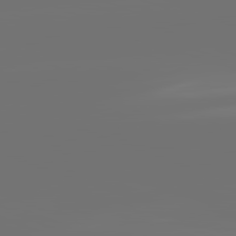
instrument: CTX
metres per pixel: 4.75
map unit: lApd
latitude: 82.1766
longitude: -154.3278
